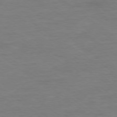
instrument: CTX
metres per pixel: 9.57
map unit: Ap
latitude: -78.8786
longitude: -89.2348
